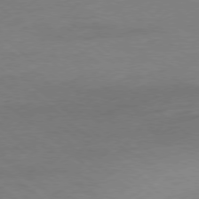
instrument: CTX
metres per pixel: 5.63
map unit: Ap
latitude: -78.6707
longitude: -55.0080
